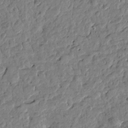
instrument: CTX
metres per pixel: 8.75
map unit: Htu
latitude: -1.5399
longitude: -179.2726
